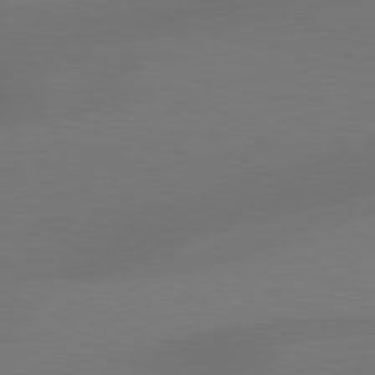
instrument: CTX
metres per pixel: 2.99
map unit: Hpe
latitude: 78.4223
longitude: -127.3671
